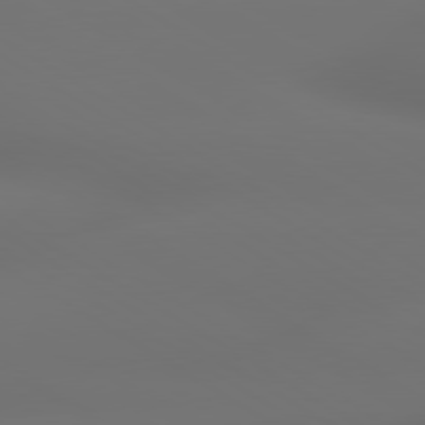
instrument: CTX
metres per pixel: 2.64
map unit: lApd
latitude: 79.6127
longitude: -138.3845
